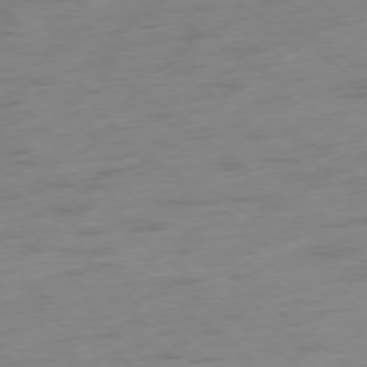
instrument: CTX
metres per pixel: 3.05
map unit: Ap
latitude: -78.2361
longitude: -63.3293
